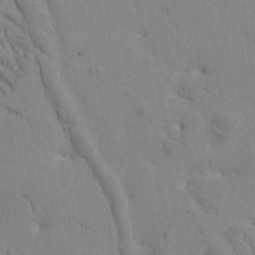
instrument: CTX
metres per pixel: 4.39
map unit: Htu
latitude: -2.5951
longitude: 172.4251
